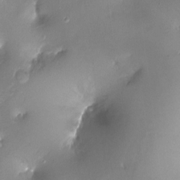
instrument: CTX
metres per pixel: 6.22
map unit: Ht
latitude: -17.0865
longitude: -44.5357
